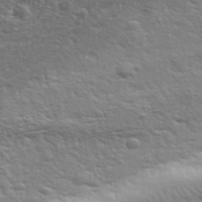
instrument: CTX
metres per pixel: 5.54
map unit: eHh
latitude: 36.1200
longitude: -80.9136
